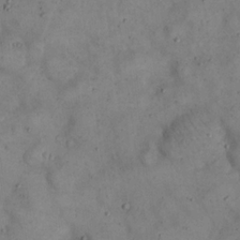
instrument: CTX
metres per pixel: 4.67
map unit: eHh
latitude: 20.7058
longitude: -61.1781
